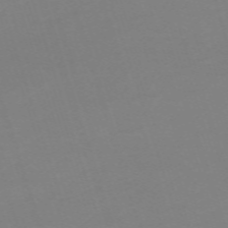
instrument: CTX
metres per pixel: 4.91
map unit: eHh
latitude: -63.3509
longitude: 49.2943
